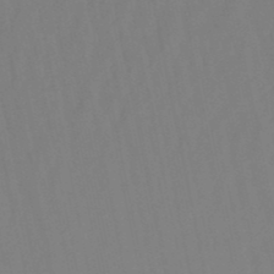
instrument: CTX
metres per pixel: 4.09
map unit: lHb
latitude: -49.3699
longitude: 70.2929
